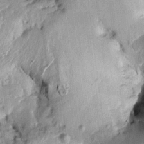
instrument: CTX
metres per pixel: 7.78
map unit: Aa
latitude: 10.4790
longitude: -141.2537
